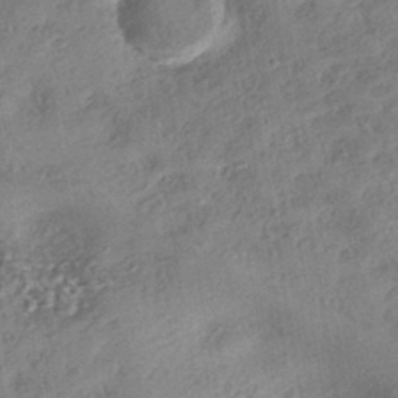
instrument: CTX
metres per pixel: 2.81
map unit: eHh
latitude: -42.3684
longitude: 120.6896
